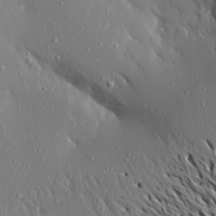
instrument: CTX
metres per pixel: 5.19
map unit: Aa
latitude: 19.3859
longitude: -148.1578
